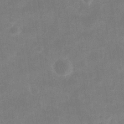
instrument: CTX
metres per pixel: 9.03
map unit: eHh
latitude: 20.4790
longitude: -69.0459
